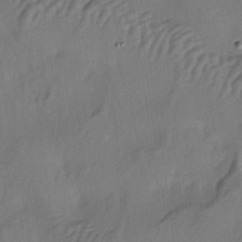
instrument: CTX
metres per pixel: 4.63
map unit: lAa
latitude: -4.9541
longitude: -123.7827
